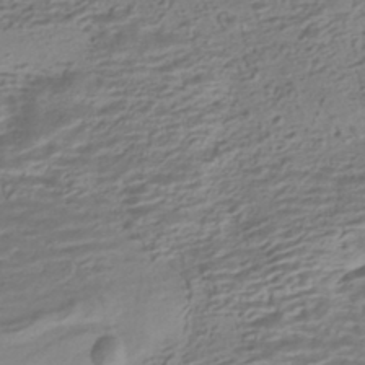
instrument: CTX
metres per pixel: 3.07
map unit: HNhu
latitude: -42.2739
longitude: 100.9352
